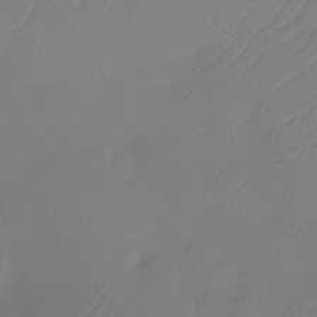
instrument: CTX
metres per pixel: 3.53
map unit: Ht
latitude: -14.5385
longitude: -49.6505
